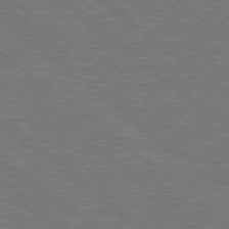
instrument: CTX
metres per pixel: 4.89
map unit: Hpe
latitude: 78.7247
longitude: -153.4427
